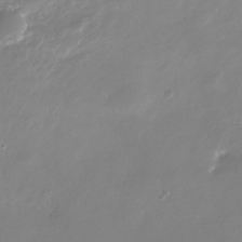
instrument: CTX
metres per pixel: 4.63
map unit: Nhu
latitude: -29.3888
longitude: -77.0269
